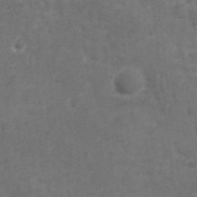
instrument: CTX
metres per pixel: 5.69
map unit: Ave
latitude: 11.5182
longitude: -104.7247
